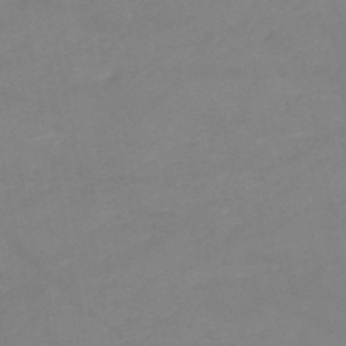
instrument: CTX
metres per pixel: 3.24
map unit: HNb
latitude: -50.6329
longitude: -40.4034
